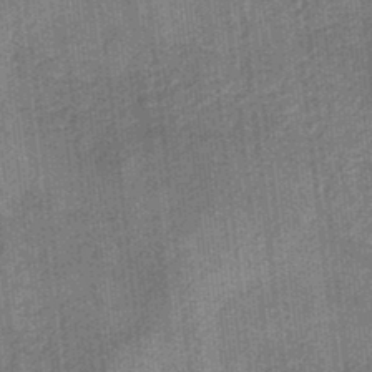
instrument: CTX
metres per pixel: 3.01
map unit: eHb
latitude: -31.6344
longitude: 74.0283
